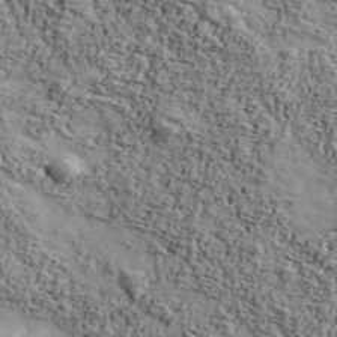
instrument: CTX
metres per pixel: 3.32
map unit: Ave
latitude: 42.9514
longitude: -110.6680
